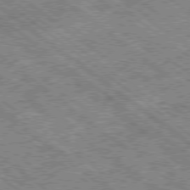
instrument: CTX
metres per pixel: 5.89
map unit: Ap
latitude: -79.3887
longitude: -51.4048
